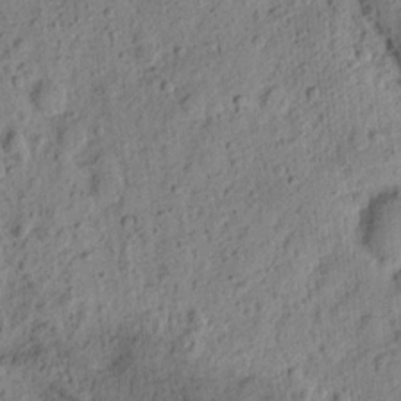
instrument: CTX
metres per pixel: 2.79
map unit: Ht
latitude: 8.6491
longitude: -75.6505
